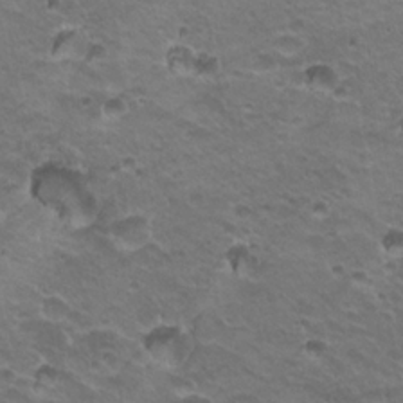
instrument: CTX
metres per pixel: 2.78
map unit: Hto
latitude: 20.4601
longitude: -32.4412
